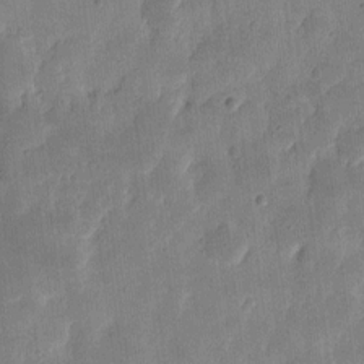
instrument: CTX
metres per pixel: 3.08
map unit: eHh
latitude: 8.4034
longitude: -72.9325
